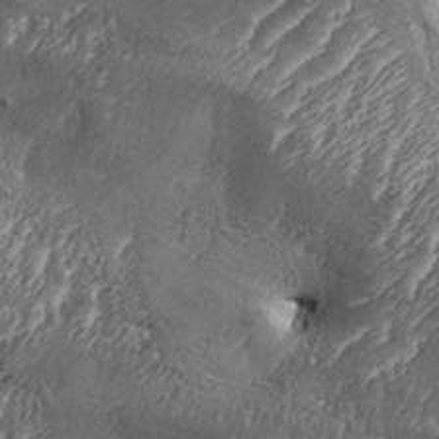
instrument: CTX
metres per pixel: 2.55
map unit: Aa
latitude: 33.3860
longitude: -134.8380
